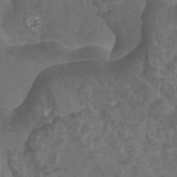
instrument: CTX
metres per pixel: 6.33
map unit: Htu
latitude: 3.3670
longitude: -20.1578
